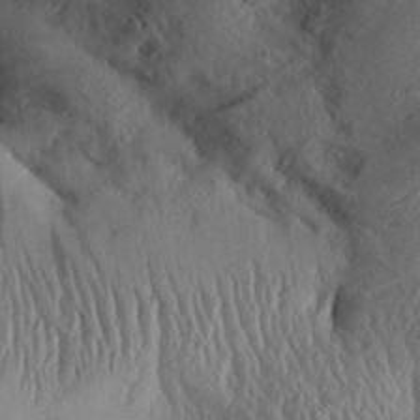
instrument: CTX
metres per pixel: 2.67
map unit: Aa
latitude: 29.1025
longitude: -133.7450
